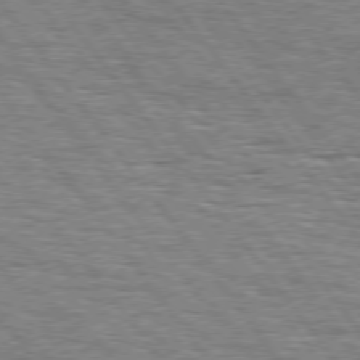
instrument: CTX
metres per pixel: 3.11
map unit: Hpe
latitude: 74.7057
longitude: -138.8758
